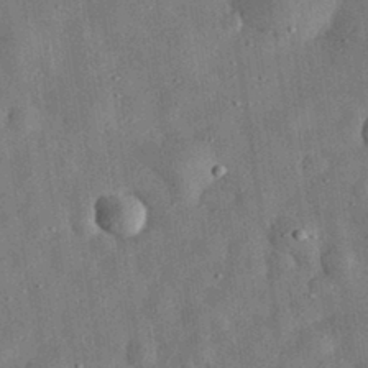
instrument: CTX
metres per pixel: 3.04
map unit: eHh
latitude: 32.0633
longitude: -76.7813
